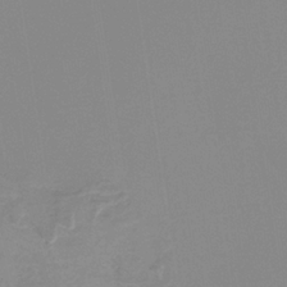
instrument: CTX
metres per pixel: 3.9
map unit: HNb
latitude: -33.9556
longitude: 53.3698
